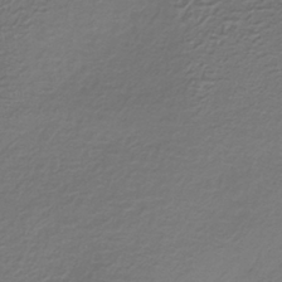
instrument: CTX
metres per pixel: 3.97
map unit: lHb
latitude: -34.9353
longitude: 61.2754
